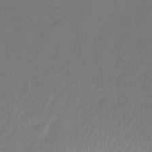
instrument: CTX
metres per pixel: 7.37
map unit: Ht
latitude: -16.3685
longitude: -46.2901
